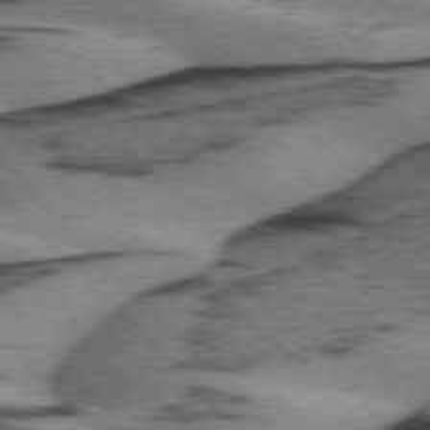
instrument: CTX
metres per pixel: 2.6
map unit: lApd
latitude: 75.5560
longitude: -79.0081
